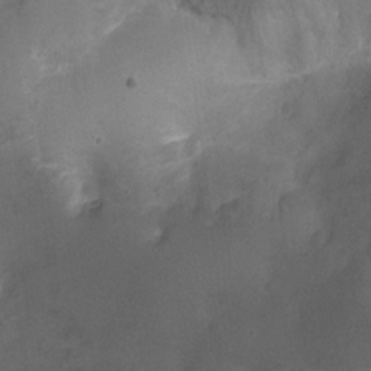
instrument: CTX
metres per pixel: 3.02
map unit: Nhu
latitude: -9.3321
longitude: -42.8002
